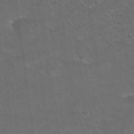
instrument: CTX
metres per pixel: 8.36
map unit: Hto
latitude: 23.8205
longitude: -50.8569
